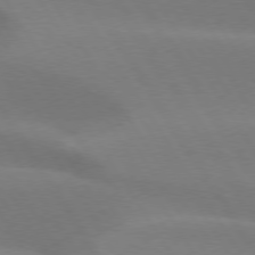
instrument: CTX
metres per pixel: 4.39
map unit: lApd
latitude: 75.0836
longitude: -66.2144
